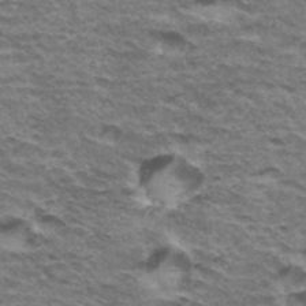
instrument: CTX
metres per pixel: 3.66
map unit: Hto
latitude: 34.9891
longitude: -42.9892
